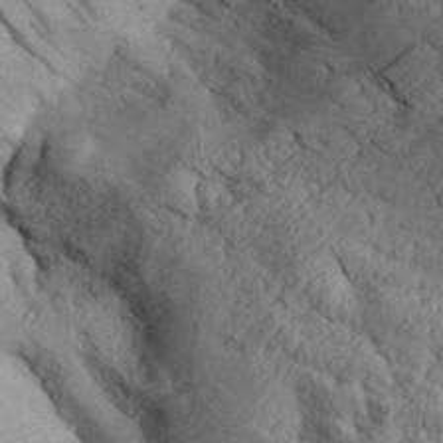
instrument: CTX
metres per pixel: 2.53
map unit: Aa
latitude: 30.2712
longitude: -133.7639
